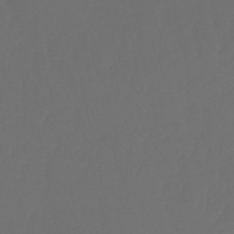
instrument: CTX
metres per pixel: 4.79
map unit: eHb
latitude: -50.8975
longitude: 76.6141
